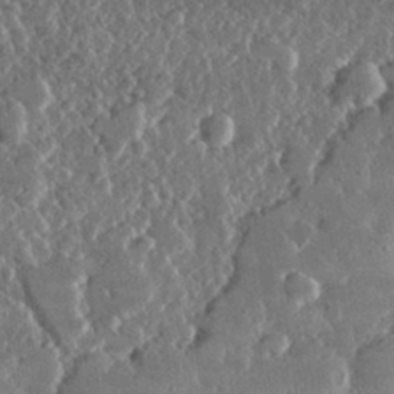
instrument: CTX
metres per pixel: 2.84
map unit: lHvf
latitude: 31.8017
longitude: -90.3278
